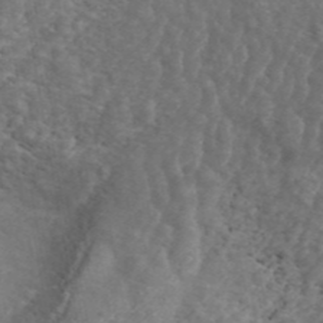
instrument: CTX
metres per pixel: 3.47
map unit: ANa
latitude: 44.5546
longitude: 23.7100
